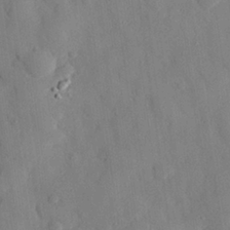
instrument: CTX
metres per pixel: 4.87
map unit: eHh
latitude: 28.1767
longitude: -77.8394
